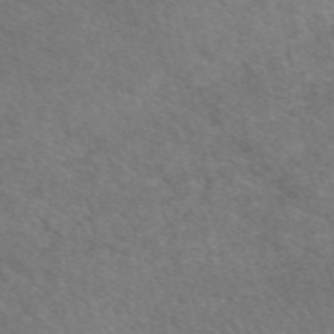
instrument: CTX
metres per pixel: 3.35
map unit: eAb
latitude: 50.3089
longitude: 110.9919
